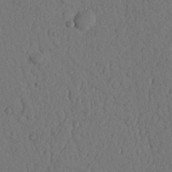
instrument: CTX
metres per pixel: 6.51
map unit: Nhu
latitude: 20.5735
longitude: -75.6694
